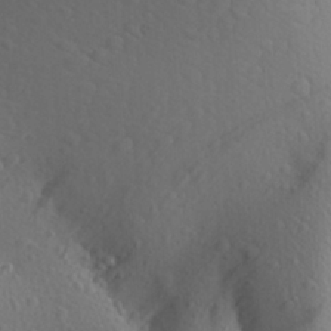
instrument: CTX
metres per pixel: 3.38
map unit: Aa
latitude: 25.2348
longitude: -146.5924
